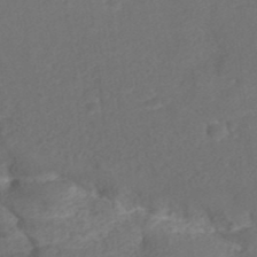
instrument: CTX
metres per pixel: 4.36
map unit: ANa
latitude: 36.4034
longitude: 13.3699
